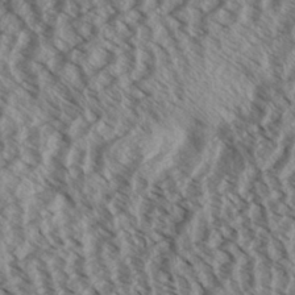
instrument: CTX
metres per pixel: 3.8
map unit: Aa
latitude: 32.2900
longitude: -137.6694
